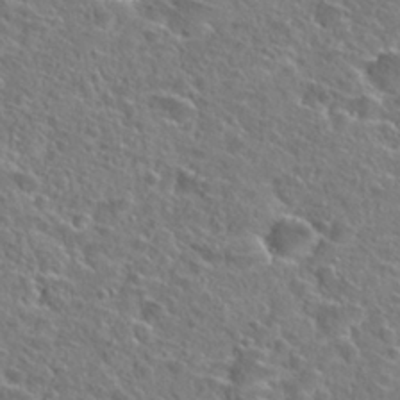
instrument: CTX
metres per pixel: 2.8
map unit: Hto
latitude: 25.3481
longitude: -46.5357
